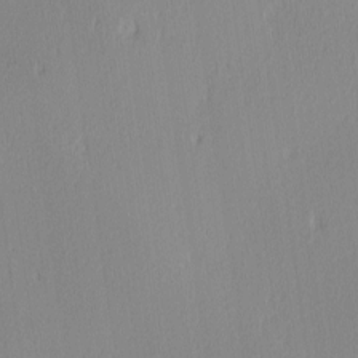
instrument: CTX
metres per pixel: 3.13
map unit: Ave
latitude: 2.7813
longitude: -114.7057
